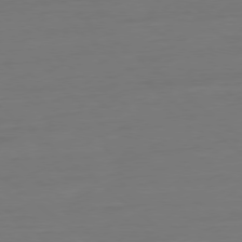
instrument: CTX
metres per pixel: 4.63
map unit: Ap
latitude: -78.5762
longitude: -76.8569
